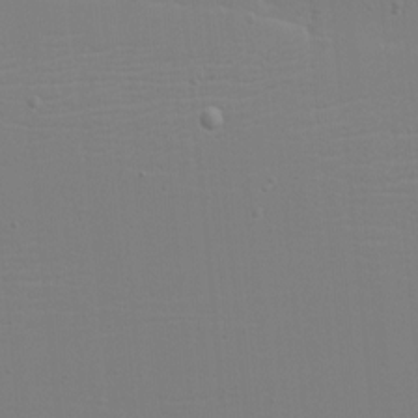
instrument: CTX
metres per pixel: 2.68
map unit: eHh
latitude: -5.9178
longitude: -83.3859
